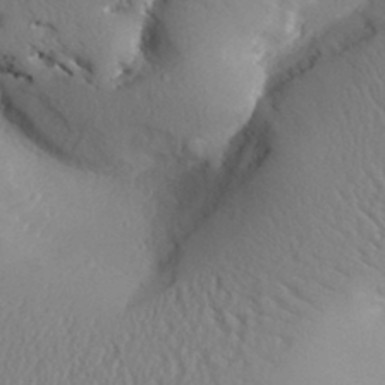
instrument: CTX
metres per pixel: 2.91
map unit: Aa
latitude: 30.9892
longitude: -141.5749
